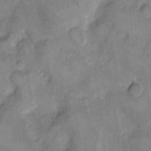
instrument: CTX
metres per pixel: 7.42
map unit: eHh
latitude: 10.1389
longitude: -64.7435
